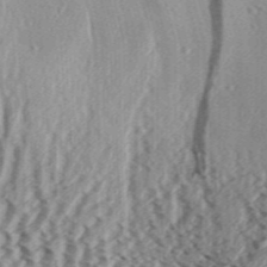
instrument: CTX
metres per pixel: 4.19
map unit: Aa
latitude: 31.4427
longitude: -137.1215
